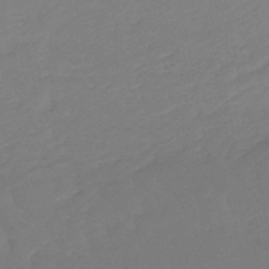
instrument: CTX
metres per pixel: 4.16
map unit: lHb
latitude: -49.5210
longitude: 83.2187
